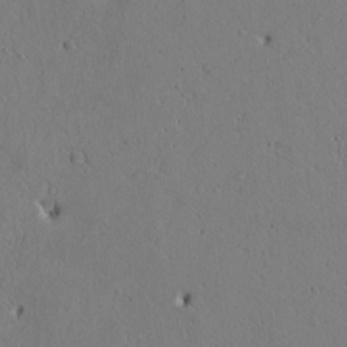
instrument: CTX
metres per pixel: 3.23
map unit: Htu
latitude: -2.8219
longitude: 168.7085
